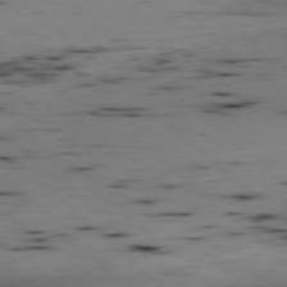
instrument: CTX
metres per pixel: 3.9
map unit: Hpe
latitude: -79.5399
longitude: 9.1620
